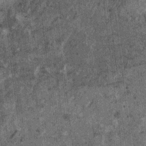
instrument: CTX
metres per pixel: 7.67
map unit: HNhu
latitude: 0.5923
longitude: 4.9352
